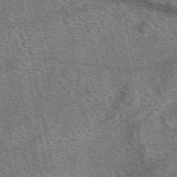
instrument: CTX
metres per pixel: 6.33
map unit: eAb
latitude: 50.3845
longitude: 113.6155
